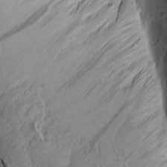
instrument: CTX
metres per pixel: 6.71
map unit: Aa
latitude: 14.0444
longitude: -141.0269
